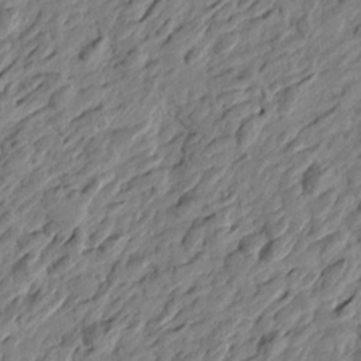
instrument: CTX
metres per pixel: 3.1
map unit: Htu
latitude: -3.4265
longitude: -179.8206
